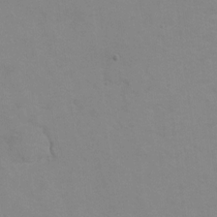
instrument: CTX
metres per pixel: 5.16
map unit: Hto
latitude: 7.5371
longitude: -35.8583
